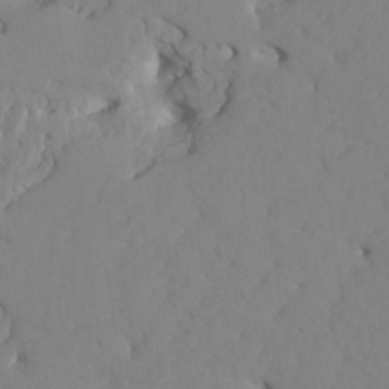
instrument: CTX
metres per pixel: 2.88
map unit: HNhu
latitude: 6.7246
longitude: -3.9906
